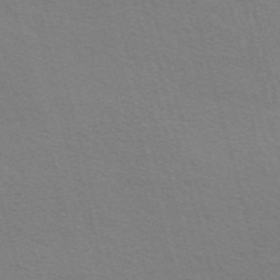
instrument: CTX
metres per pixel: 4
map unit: Nve
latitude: -57.1809
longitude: 63.9367
